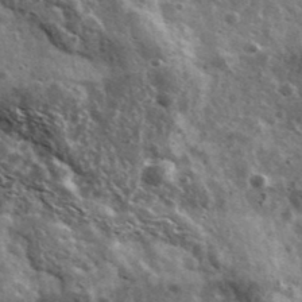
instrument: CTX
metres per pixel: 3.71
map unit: Ave
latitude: 38.6301
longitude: -107.9906
